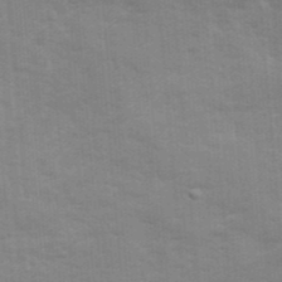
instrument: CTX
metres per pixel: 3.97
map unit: Ave
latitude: 12.5357
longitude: -102.1766
